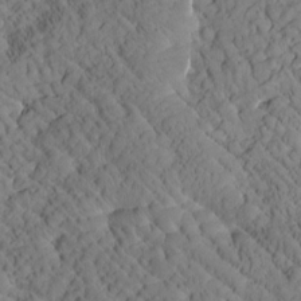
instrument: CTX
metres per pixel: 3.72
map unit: Htu
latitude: 0.8380
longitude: 176.4062
